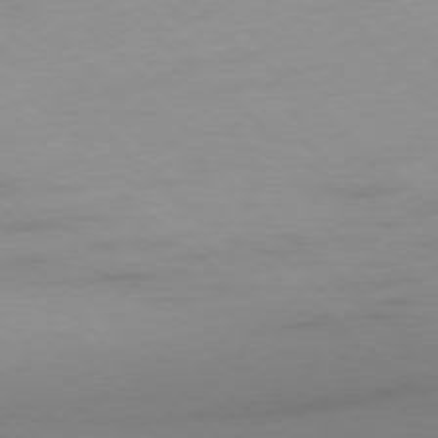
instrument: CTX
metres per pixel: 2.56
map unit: Hpe
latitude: -78.2928
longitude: -20.8569
